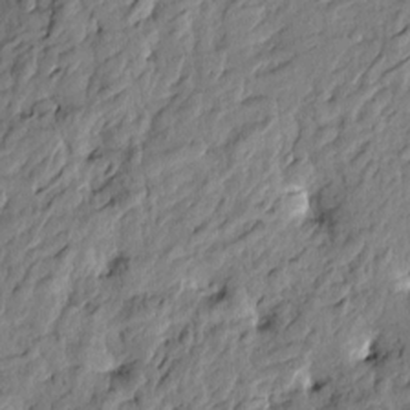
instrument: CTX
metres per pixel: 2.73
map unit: Htu
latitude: -3.1998
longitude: 179.2943
